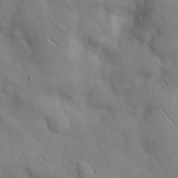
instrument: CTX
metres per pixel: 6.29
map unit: Hve
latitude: 18.9702
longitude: 150.2550
